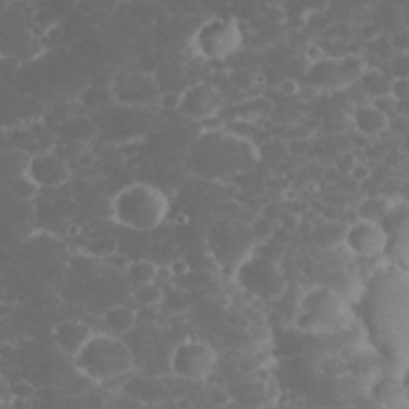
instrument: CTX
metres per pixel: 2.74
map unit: eHh
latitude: 32.4979
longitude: -62.3468
